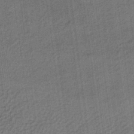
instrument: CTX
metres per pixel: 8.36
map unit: lHb
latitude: -36.5384
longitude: 59.3320
